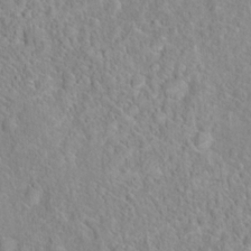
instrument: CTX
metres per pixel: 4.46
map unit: Hto
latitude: 16.4412
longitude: -41.9717
